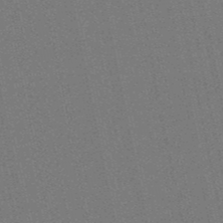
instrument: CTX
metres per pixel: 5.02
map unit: eHb
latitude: -50.0472
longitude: 79.4832
